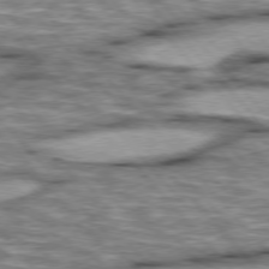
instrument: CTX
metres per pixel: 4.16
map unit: lApd
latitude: 76.1955
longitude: -49.6883
